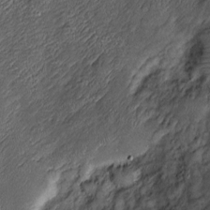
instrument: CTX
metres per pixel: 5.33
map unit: Htu
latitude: -7.1242
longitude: 159.7855
